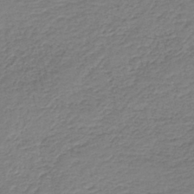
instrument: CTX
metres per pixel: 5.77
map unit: HNb
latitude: -42.1794
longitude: 50.5007
